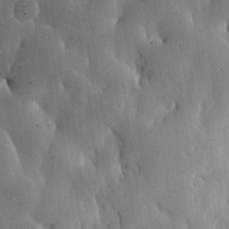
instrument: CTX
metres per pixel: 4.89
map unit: lHvf
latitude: 17.4804
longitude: -114.1388
